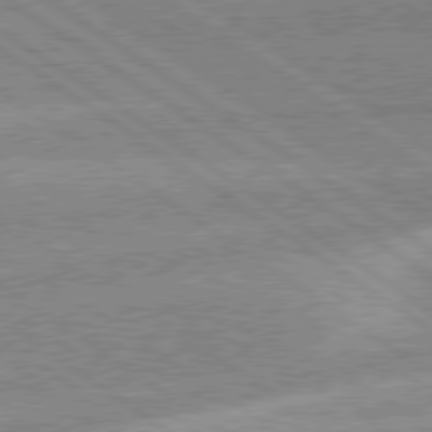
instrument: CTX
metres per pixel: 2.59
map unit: lApd
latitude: 79.1781
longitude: -161.8205
